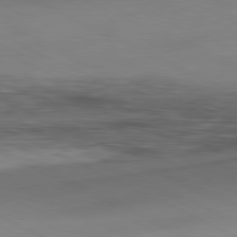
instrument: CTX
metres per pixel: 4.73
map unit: Ap
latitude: -81.2376
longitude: -94.6302
